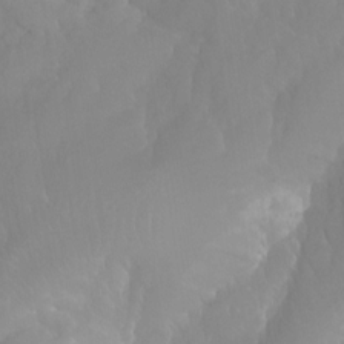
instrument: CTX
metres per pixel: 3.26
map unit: Aa
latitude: -13.3888
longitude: -59.6694
